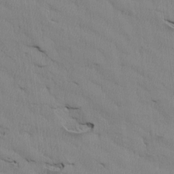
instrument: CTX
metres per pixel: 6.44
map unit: Htu
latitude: 3.9150
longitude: 152.0283
